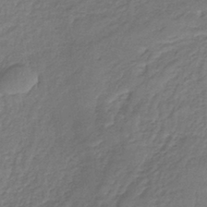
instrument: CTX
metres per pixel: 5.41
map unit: lHb
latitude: -39.8989
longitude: 70.1417
